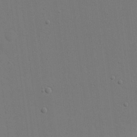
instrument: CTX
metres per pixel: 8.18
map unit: eHh
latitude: 18.8380
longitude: -69.2348
